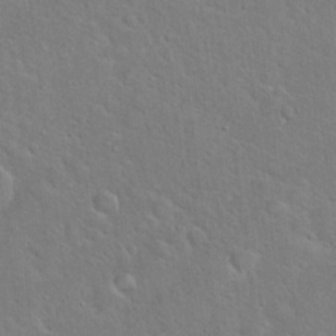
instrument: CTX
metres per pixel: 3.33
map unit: Hto
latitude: 18.7624
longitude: -51.0458
